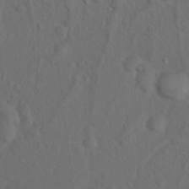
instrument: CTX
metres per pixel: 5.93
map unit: Nhu
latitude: 12.2712
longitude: -28.1955
